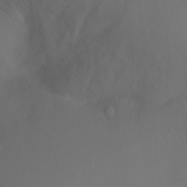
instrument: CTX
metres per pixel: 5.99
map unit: Ht
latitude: -2.6329
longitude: -27.0648
